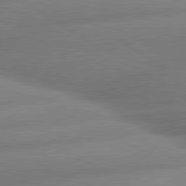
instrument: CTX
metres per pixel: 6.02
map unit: lApd
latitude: 80.3278
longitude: -162.1767
